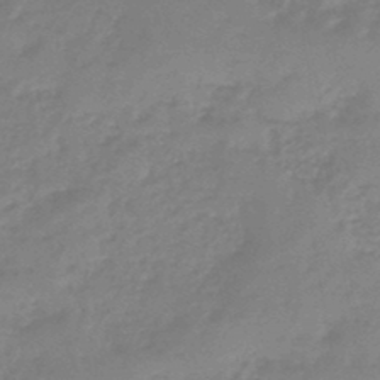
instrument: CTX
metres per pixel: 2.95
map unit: eHb
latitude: -46.1983
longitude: 83.0108
